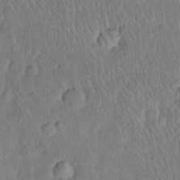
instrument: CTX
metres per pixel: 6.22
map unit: eHh
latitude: 18.9324
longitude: -62.3468
